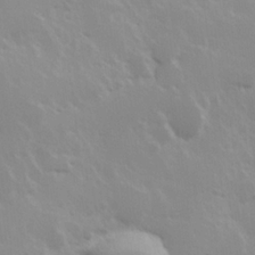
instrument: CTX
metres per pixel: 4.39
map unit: Hve
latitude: 24.1199
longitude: 145.8234
